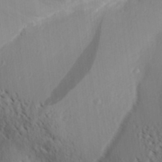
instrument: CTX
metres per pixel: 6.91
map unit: Aa
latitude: 30.9892
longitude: -140.6490
